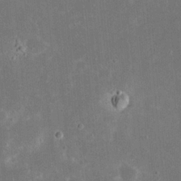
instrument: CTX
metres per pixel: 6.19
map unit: eHh
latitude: 20.8569
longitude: -68.2334
